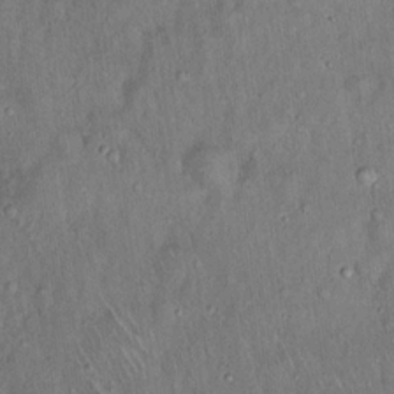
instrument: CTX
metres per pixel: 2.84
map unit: Hto
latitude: 15.6316
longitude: -59.4049
